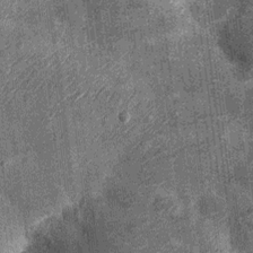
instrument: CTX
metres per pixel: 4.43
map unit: Nhu
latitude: -12.8030
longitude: -22.4601
